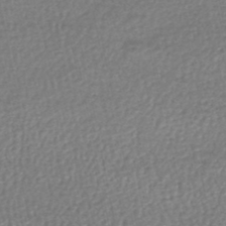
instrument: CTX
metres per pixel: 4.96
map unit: HNhu
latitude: -48.6141
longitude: 103.0486
